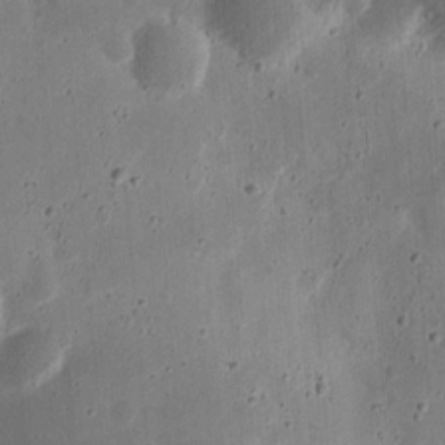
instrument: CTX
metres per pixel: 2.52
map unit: Ht
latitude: 13.4427
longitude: -74.3278
